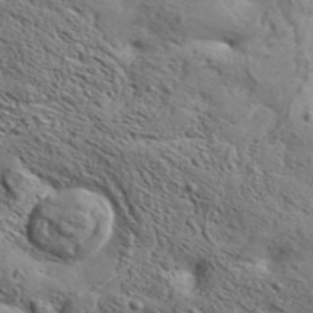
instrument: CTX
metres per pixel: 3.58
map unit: Aa
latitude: 34.3278
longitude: -135.4615
